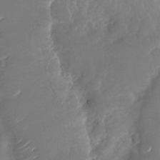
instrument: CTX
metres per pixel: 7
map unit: Nhu
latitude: -23.1431
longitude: -73.2726
